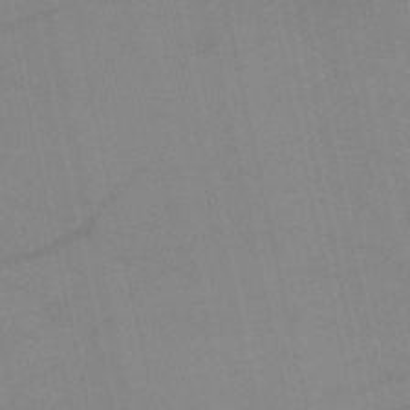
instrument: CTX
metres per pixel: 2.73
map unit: HNb
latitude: -52.9352
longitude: -47.1215
